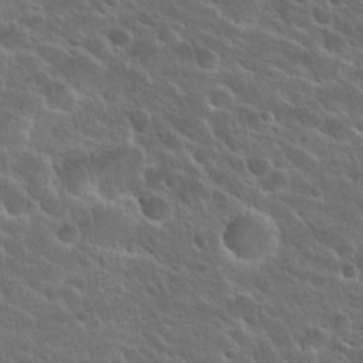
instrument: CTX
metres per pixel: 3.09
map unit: Nhu
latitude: 25.7071
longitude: -50.2522
